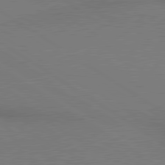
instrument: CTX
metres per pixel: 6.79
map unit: lApd
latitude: 80.2711
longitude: 129.8234
